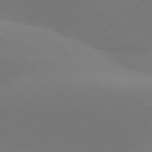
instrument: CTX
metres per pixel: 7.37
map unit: lApd
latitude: 77.6316
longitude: -51.2348
